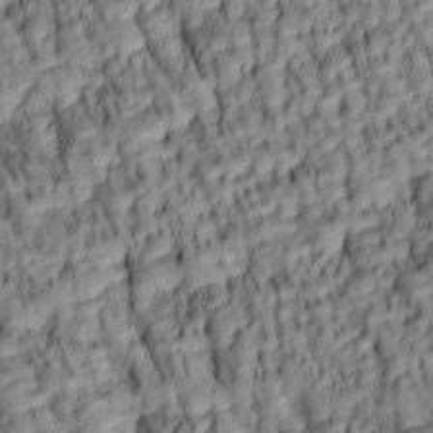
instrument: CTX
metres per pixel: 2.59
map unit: lAa
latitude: 5.9528
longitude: -115.9906
